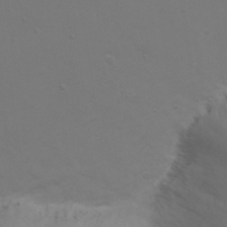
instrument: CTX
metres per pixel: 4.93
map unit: eHh
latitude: 23.2537
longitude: -65.6127
